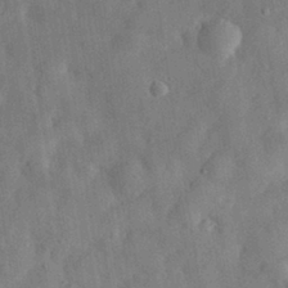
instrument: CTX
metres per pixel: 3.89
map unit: eHh
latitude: 29.4426
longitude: -76.5545
